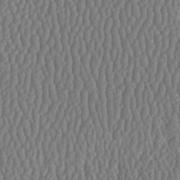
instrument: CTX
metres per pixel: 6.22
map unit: HNhu
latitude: -1.4833
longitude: 13.3132
